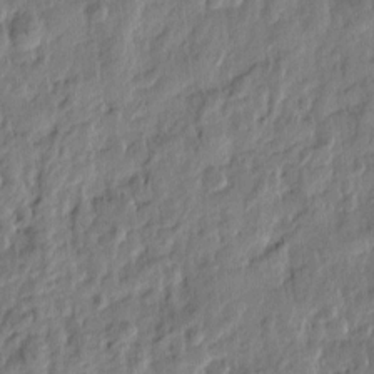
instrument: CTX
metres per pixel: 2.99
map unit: Htu
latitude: -2.6896
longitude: 179.2187
